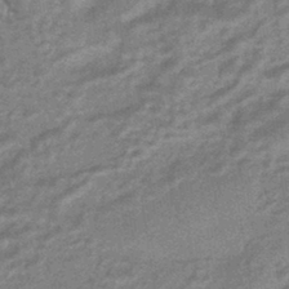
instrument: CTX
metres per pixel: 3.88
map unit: HNhu
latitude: -43.1998
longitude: 90.3873
